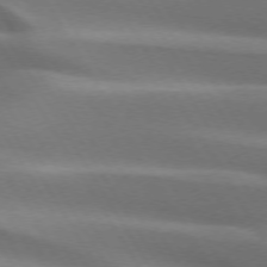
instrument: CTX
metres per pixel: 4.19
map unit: lApd
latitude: 72.9703
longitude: -51.8961
